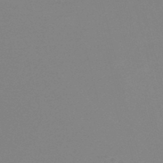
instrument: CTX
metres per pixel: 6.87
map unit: lHb
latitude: -49.0676
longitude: 68.0283
